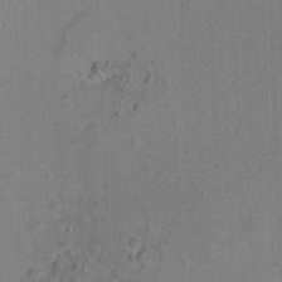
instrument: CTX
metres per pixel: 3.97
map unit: Ht
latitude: 9.6127
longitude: -33.1214
